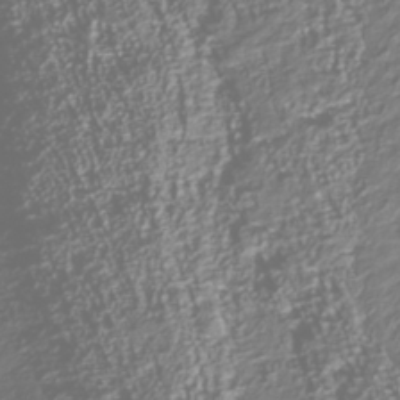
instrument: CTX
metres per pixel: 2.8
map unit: Nhu
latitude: -39.8045
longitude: -82.2333
